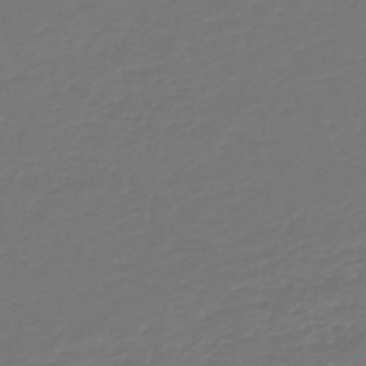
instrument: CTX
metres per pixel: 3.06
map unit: HNb
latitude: -47.2943
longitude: 55.0109
